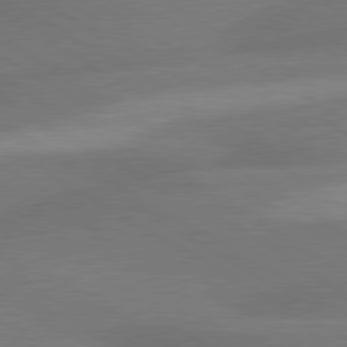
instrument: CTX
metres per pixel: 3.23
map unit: lApd
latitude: 79.7072
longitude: -89.1404
